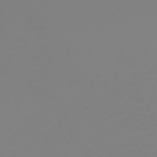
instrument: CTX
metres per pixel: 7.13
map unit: HNb
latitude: -52.6707
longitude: -38.5357
